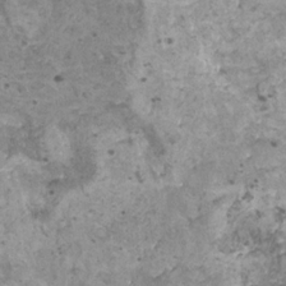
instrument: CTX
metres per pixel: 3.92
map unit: HNhu
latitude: 0.0822
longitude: 1.7856
